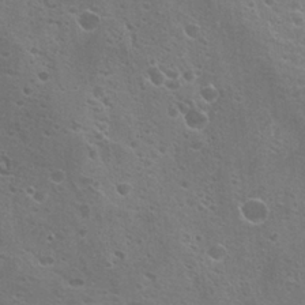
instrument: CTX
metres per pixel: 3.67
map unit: Hto
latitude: 23.2159
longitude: -42.1578
